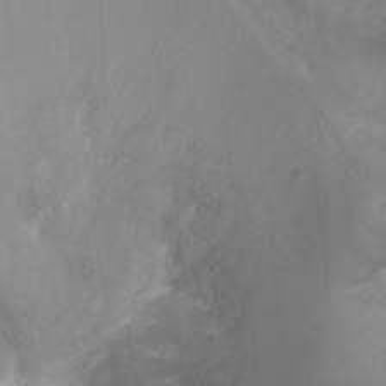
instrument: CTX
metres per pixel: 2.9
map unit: Ht
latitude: -16.8597
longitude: -44.7813
